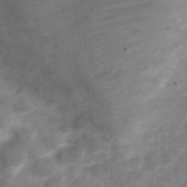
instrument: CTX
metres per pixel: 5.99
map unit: Nve
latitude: -19.8989
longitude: 107.8234
